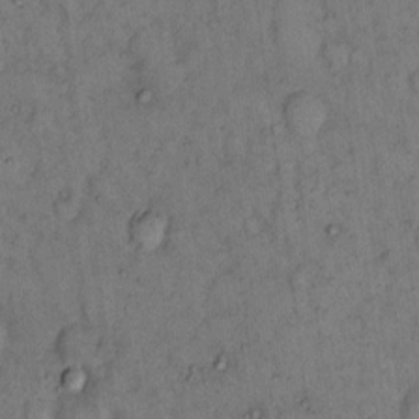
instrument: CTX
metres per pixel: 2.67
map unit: eHh
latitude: 15.6127
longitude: -63.9528
